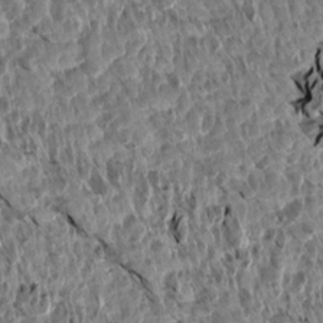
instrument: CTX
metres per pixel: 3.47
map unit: Aa
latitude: 14.3846
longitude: -143.7639
